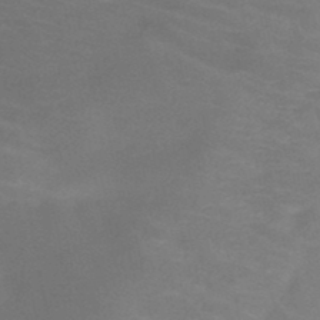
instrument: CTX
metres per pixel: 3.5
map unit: HNb
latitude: -47.0864
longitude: -46.3845
